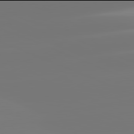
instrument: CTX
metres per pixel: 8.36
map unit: lApd
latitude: 81.9906
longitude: -149.5560
